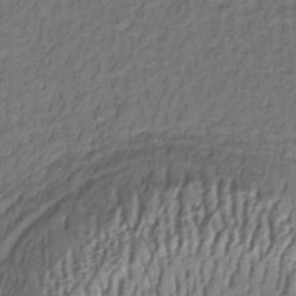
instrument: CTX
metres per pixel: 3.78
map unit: lHb
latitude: -32.9542
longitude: 65.5210
